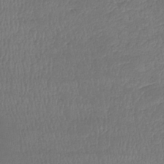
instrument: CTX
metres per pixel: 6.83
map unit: lHb
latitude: -38.1228
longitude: 72.9919
